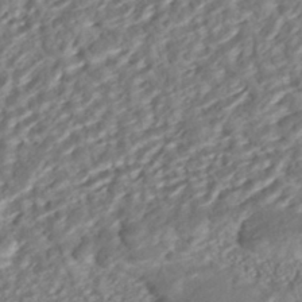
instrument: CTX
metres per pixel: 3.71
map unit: ANa
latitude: -42.2172
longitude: 109.4076
